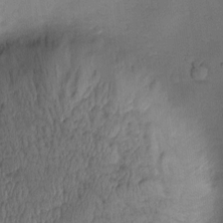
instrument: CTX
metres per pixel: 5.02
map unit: Nve
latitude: -7.1620
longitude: 174.7841
